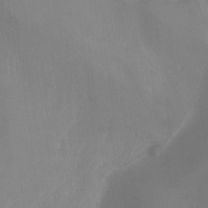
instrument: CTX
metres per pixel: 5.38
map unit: Nhu
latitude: -13.1620
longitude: -60.3278
